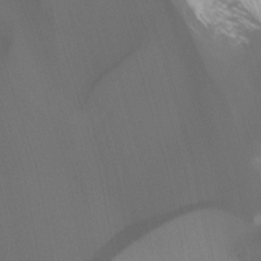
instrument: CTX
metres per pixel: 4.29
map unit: Htu
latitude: -7.7666
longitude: -48.2145
